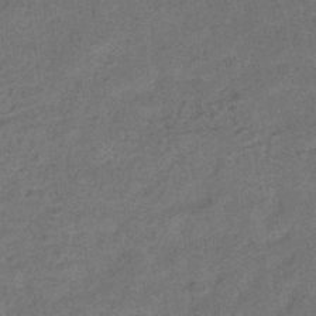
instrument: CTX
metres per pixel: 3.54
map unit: HNhu
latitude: -42.0849
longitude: 90.4818
